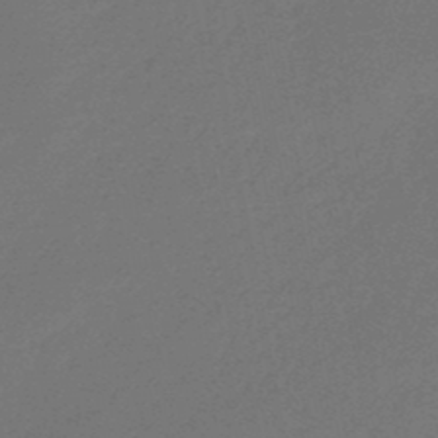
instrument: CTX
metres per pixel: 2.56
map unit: eHb
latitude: -47.4643
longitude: 82.4440
